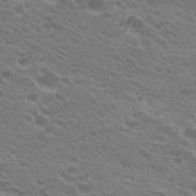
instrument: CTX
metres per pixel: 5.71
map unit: Hto
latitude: 23.6127
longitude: -35.8394
